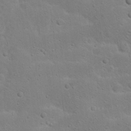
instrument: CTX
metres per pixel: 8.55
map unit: Nhu
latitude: 22.8569
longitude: -71.9717
